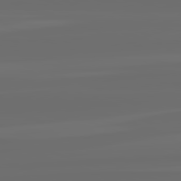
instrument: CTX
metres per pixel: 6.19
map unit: lApd
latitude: 82.4223
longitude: -165.8961
